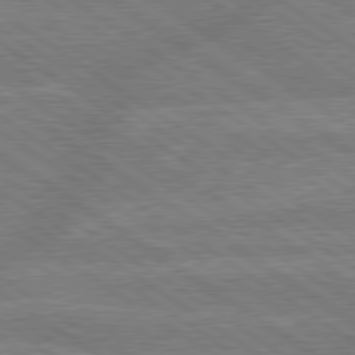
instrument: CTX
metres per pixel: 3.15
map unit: lApd
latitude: 79.5371
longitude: -161.8205
